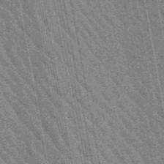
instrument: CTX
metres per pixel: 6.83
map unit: lHb
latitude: -48.4629
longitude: 73.9178
